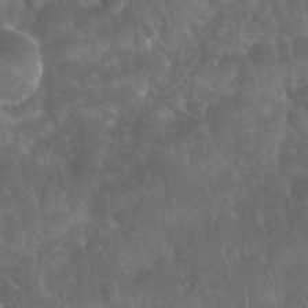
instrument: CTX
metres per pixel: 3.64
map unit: Nhu
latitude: 28.4034
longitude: -65.1970
